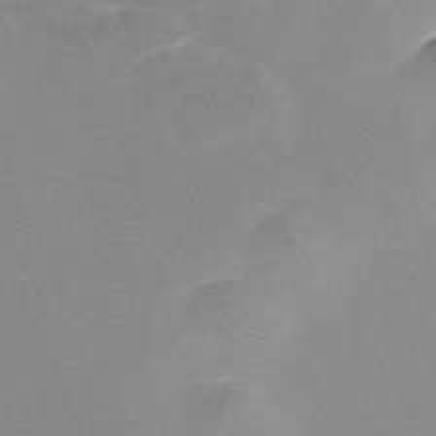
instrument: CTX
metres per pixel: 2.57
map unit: Nve
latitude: -57.1998
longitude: 58.8030
